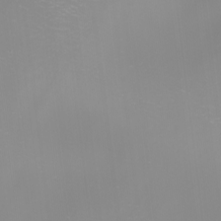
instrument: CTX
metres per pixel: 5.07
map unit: Nhu
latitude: -9.0864
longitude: -79.5371
